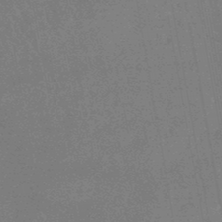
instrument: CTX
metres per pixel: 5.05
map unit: eHb
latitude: -46.4440
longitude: 79.9178
